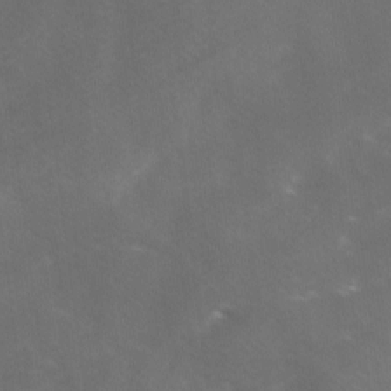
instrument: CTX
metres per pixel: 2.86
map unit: Ave
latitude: 1.1214
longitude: -111.4993
